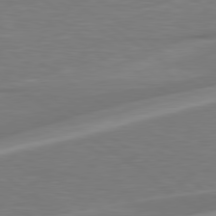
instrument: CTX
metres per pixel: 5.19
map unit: Hpe
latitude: 79.2726
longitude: -127.0459
